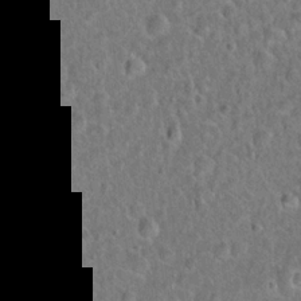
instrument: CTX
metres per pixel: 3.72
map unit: Hto
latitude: 21.8395
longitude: -46.9514
